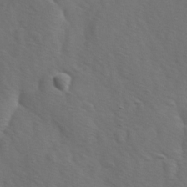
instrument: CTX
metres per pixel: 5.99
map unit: Ave
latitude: -0.0094
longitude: -112.9136
